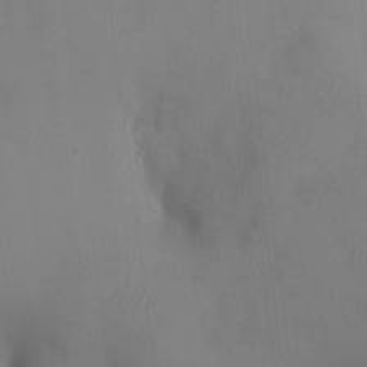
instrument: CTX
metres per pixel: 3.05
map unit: HNhu
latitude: 3.7827
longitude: -5.5938
